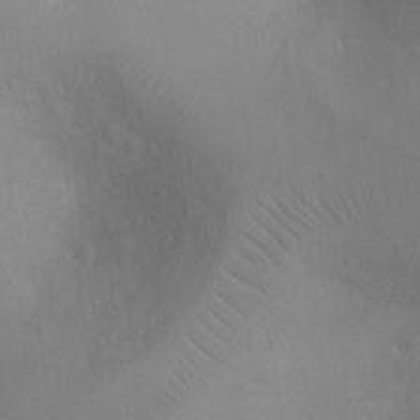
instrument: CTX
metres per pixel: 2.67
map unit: Ht
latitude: -4.9541
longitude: -28.1955
